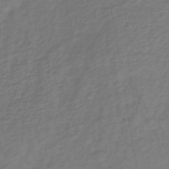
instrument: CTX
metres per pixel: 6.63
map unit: lHb
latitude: -36.8597
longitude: 70.9731
